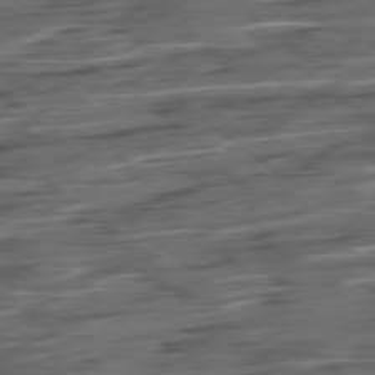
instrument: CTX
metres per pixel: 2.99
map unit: Hpe
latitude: -79.1242
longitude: -19.4426
